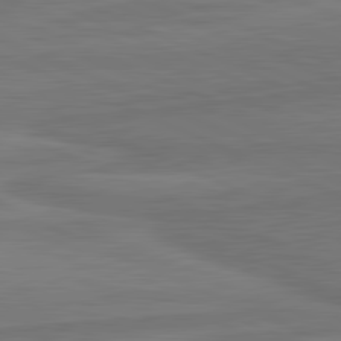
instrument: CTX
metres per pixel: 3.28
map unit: lApd
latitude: 81.9528
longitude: 169.7288
